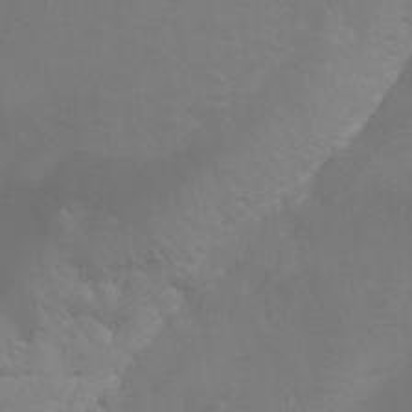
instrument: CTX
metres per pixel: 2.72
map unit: Nhu
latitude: 25.0269
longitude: -53.8772
